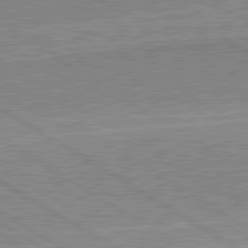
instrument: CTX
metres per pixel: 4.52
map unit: lApd
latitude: 80.4601
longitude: 143.6155
